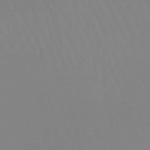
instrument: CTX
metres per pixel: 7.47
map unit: eHb
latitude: -50.1228
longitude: 74.2740
